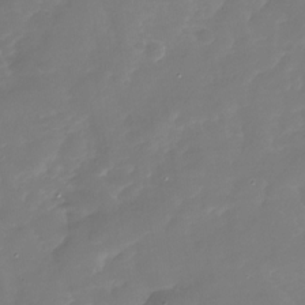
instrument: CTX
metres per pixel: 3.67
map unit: Nhu
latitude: -29.4266
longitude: -77.6882
